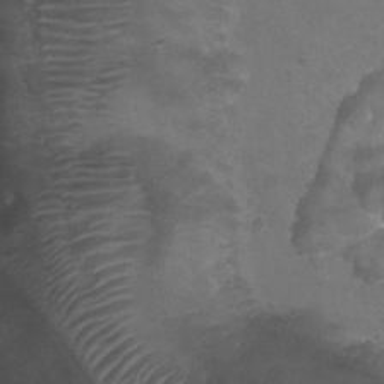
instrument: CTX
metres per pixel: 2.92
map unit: Nhu
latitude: 25.5371
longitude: -53.5938
